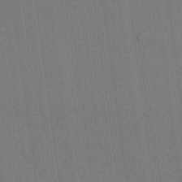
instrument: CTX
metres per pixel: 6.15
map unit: lAvf
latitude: 25.9717
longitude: -111.4805
